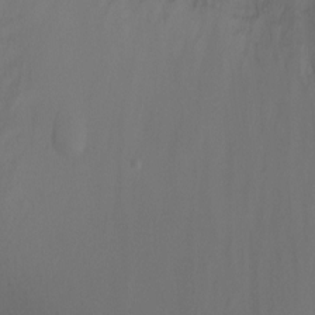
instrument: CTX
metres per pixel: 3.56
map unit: Ht
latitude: -6.4251
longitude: -26.8191
